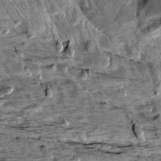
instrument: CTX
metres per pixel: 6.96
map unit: Aa
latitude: 9.4993
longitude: -141.7260
